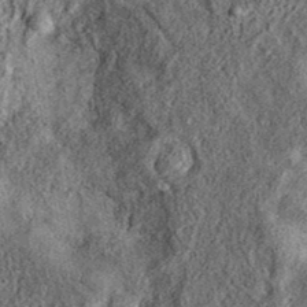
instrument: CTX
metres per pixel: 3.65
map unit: eAb
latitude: 37.0269
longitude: 107.0108
